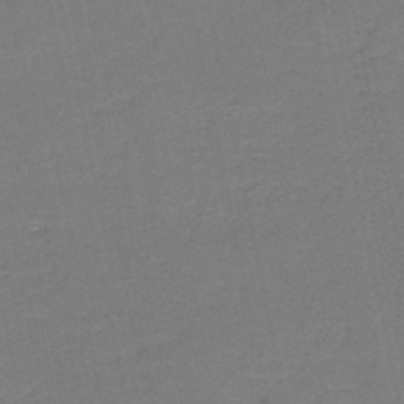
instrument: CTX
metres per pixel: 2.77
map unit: HNb
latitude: -50.6896
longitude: -48.8380
